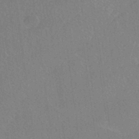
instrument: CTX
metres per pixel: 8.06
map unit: HNhu
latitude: -41.8800
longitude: 94.2928
